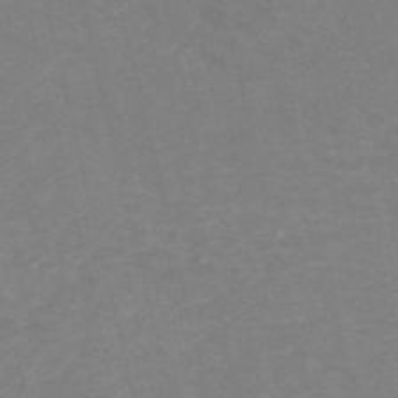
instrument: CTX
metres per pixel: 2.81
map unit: HNb
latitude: -54.1795
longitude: -47.4805
